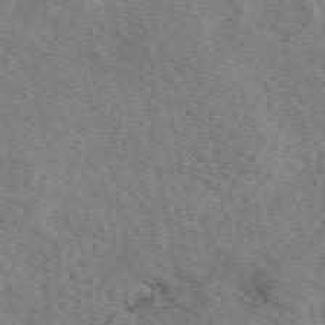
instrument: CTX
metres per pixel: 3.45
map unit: eAb
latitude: 50.0822
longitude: 111.5399
